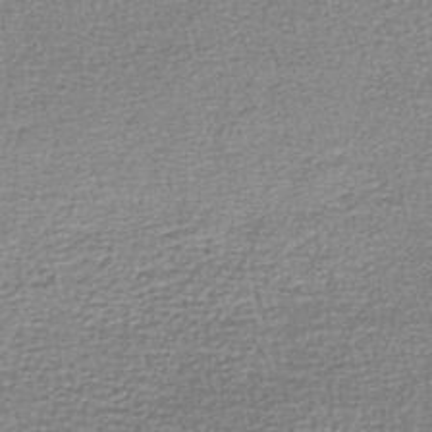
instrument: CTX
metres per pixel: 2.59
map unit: lHb
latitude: -44.4251
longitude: 57.6533
